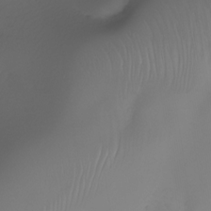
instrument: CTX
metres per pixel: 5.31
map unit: Nhu
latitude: -24.7463
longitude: -71.3859
